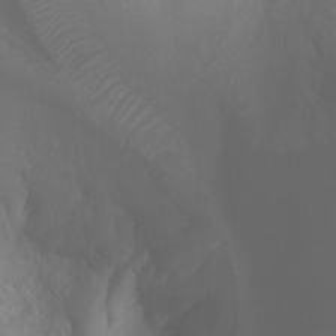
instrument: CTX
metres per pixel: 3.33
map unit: Ht
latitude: -1.2187
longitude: -20.6869
